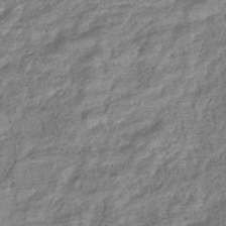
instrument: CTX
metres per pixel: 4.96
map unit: eHb
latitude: -36.5573
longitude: 80.0094
